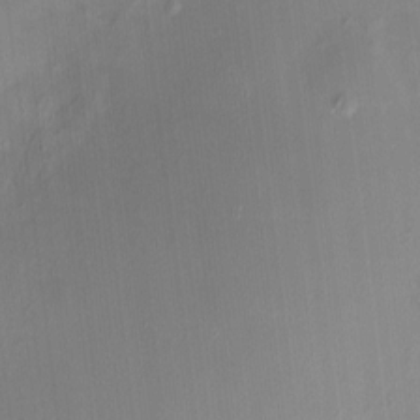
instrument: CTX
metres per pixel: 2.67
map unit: HNhu
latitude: 7.0647
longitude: 9.5210
